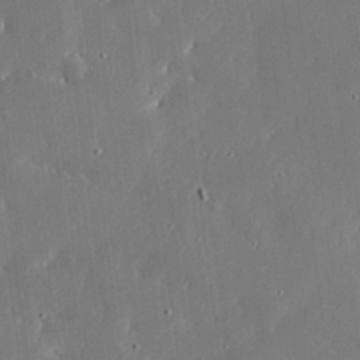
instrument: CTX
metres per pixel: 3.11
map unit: Ave
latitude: 17.7261
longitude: -139.6694
